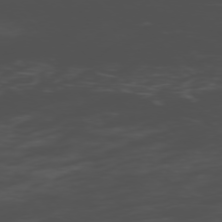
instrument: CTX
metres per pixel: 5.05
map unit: Ap
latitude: -76.5007
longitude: -66.4601
